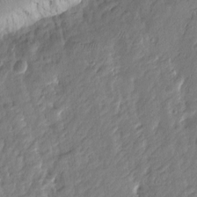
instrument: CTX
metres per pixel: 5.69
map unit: Htu
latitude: -6.3873
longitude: 174.9163
